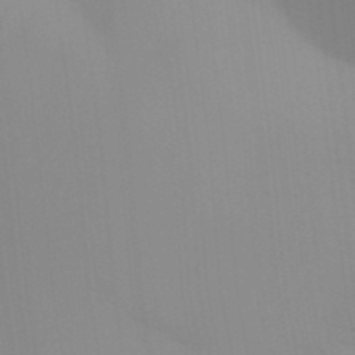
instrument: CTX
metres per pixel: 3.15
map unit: Aa
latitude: 32.0255
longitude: -145.8016
